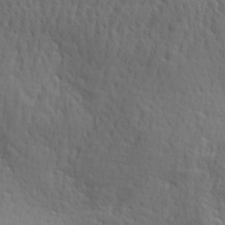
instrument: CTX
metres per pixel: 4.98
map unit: Aa
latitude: 29.5182
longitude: -139.6694
